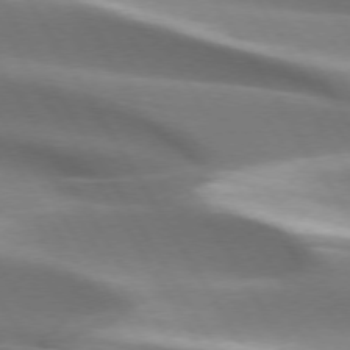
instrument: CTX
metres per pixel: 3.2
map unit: lApd
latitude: 73.6505
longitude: -51.7449
